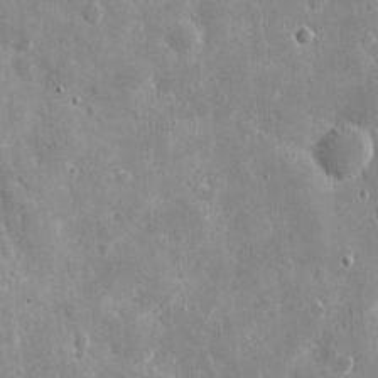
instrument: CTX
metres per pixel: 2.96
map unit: eHh
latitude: 9.3860
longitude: -69.5182
